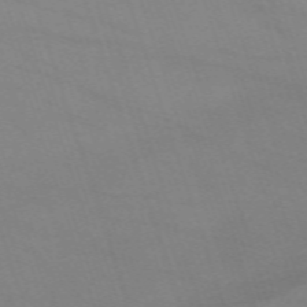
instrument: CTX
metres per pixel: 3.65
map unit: eHh
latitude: -64.2362
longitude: 52.6329
